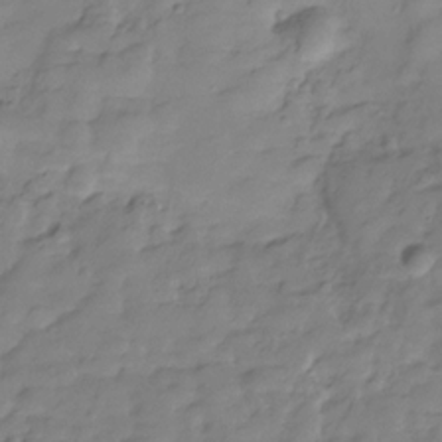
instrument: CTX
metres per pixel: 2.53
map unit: Hve
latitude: -29.7100
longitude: 91.0865
